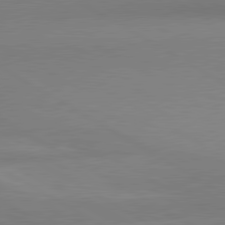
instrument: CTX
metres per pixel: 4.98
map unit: lApd
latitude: 80.5546
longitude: 134.2173
